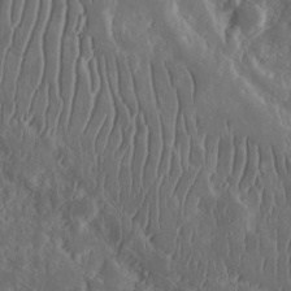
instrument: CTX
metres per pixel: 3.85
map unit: eHh
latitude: 15.2159
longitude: -73.1970
